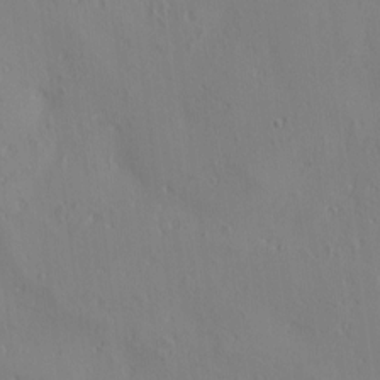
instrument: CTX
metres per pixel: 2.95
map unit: lAa
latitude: 5.8016
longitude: -114.3656
